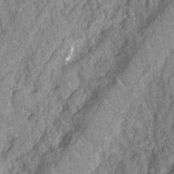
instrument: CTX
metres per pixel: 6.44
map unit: Nhu
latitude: -12.6519
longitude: -23.4048
